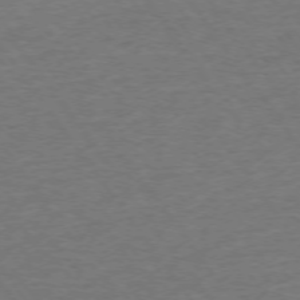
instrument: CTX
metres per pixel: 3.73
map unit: Ap
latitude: -75.2754
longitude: -85.4804
